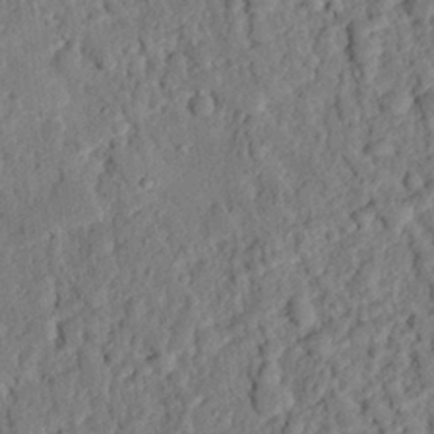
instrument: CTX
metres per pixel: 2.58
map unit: eHh
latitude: 25.5938
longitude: -79.3671
